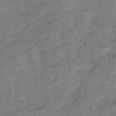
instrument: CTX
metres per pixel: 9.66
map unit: ANa
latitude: -38.7085
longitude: 96.9731
